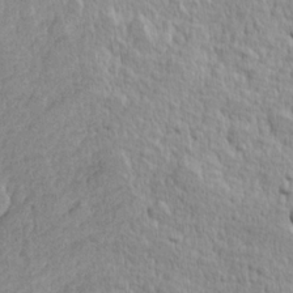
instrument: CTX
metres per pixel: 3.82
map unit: Hve
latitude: 24.7624
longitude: 144.3117
